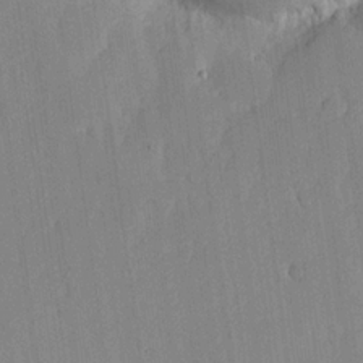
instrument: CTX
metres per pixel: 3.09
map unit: lHvf
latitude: 18.2711
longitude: -115.1214
